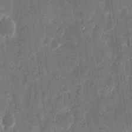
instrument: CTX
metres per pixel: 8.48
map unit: eHh
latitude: 11.5749
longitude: -72.7436
